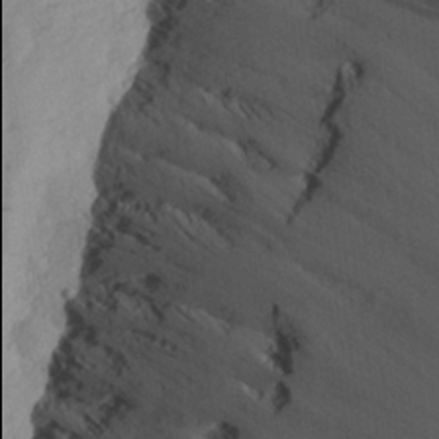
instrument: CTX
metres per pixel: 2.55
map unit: Aa
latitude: 26.2901
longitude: -145.9906
